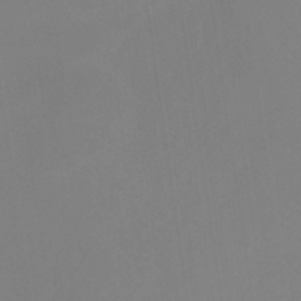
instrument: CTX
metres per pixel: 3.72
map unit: eHb
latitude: -38.1228
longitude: 75.1809
